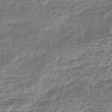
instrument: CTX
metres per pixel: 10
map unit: HNhu
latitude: -43.5021
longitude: 100.5195
